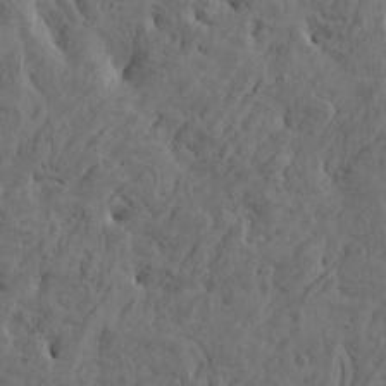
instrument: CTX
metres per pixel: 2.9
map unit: Htu
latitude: -5.3131
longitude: -177.6694
